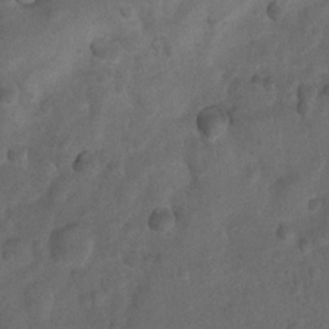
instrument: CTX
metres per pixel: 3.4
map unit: Nhu
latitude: 6.2711
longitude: -23.0836
